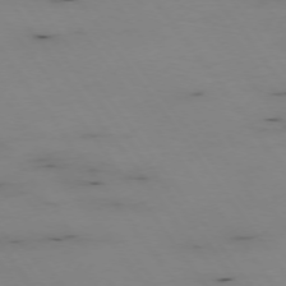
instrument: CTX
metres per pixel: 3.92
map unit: Hpe
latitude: -74.6330
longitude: 2.8596
